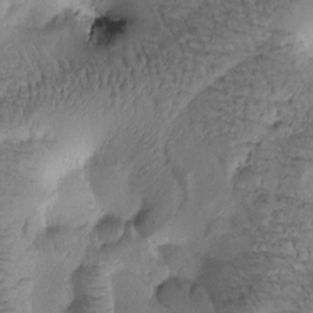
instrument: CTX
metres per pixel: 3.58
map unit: Htu
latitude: -1.0298
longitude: 170.9731
